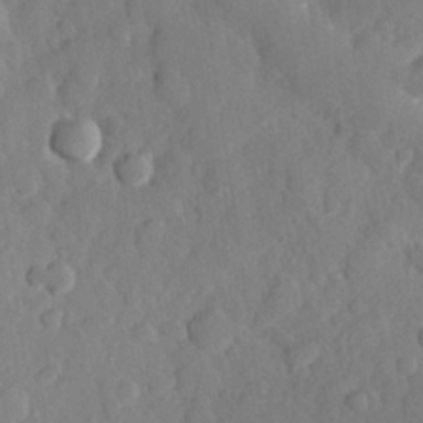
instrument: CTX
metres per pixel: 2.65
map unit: Hve
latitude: 24.6868
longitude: 149.7667
